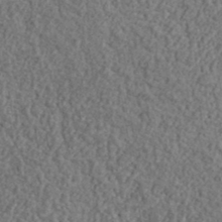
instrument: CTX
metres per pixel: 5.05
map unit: lHvf
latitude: 38.0444
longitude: -91.0270
